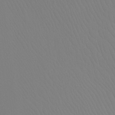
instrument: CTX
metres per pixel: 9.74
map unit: Ht
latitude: -8.2172
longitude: -32.0444
